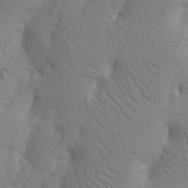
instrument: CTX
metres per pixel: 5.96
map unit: Nhu
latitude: 16.1578
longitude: -75.8017
